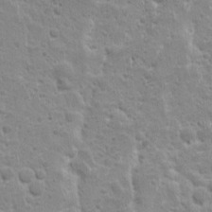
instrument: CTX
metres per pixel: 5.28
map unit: Ave
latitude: 10.3278
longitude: -104.4223
